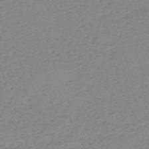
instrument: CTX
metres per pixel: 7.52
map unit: HNb
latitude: -54.8975
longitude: -47.0081
